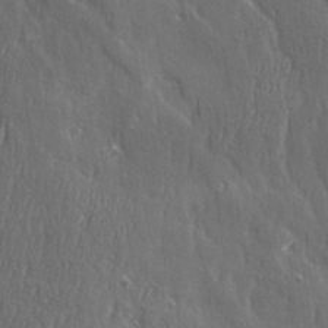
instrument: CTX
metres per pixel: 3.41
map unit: Ave
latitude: 22.3845
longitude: -134.4979
